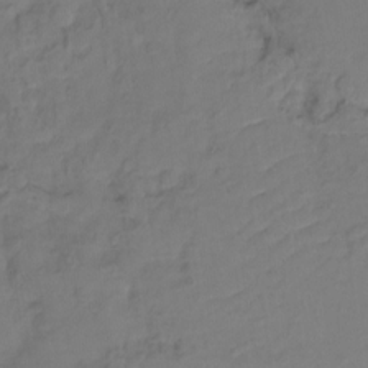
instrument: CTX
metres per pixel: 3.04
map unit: Ht
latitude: -15.3132
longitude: -53.5182
